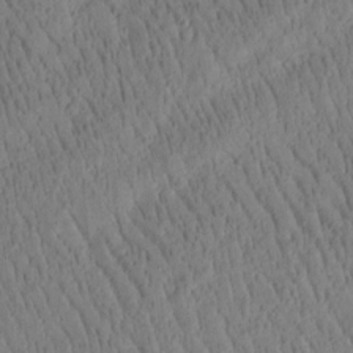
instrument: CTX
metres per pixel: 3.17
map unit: Htu
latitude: -1.9179
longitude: 171.7667
